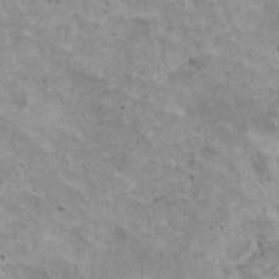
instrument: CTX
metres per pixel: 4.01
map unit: HNhu
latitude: 3.6316
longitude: 4.3495
